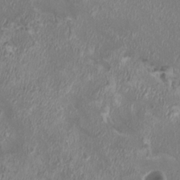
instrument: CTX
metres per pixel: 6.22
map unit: HNhu
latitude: 2.3467
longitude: -2.9136
